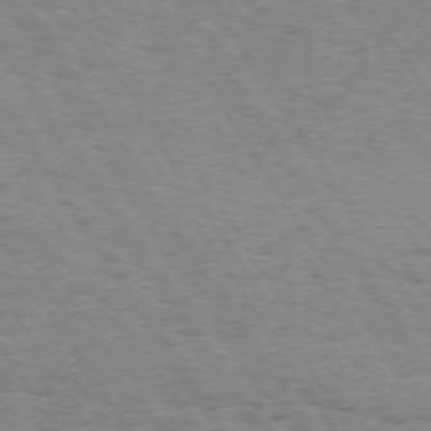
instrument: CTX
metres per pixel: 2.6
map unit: Hpe
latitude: 73.3293
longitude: -134.0444
